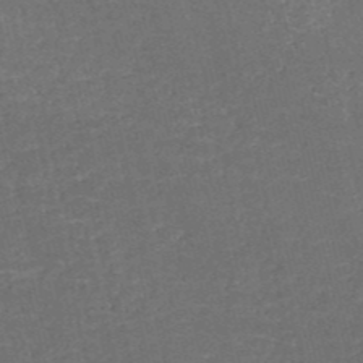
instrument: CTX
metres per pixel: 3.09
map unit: HNb
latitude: -51.1431
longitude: -48.7246
